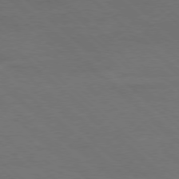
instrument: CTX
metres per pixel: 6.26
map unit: Ap
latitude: -78.5384
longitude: -86.4034
